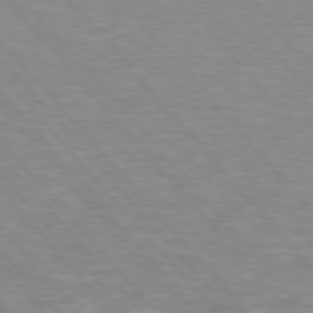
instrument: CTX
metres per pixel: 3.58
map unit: Hpe
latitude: 75.9339
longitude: -155.1592
